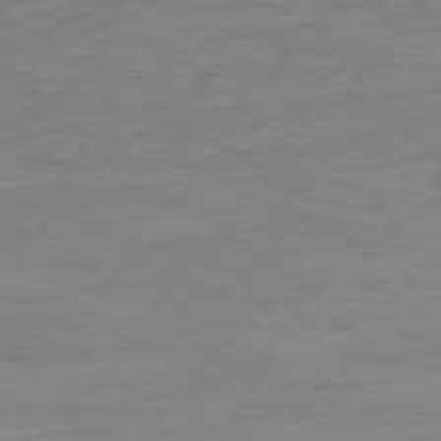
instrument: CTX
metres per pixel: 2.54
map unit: Ap
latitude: -76.3117
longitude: -84.2901
